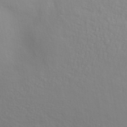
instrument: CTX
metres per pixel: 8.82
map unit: ANa
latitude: 39.1214
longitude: 20.9730
